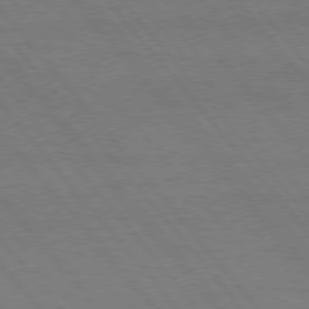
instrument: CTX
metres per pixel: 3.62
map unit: Hpe
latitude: 75.7261
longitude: -137.5938
